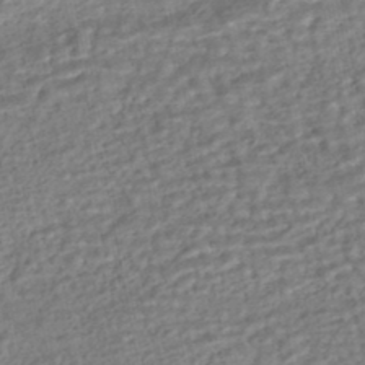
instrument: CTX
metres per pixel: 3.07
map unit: HNhu
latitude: -44.1984
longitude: 101.6343
